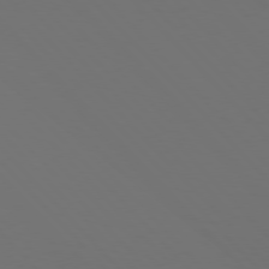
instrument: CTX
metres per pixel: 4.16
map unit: Hpe
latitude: 76.9136
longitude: -169.0270
